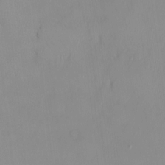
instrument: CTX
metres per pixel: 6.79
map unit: HNhu
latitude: 2.9891
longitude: 7.6155
